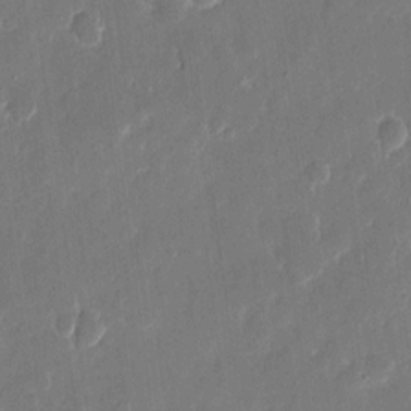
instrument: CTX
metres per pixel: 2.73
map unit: eHh
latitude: 10.5546
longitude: -70.6868
